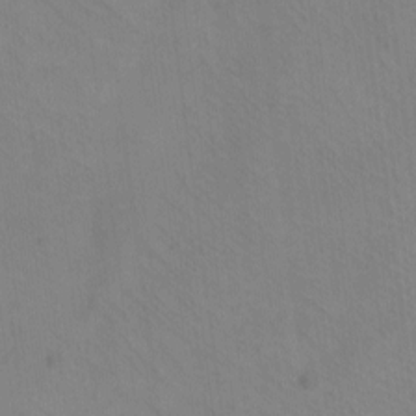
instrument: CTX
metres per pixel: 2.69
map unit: eHh
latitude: -8.7463
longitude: -67.6127
